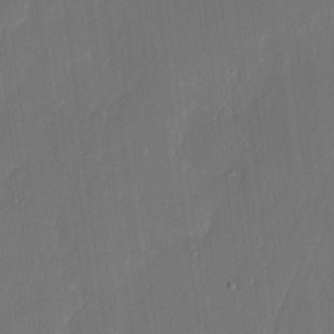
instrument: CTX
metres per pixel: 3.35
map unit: eHh
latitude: 6.3656
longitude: -68.6113
